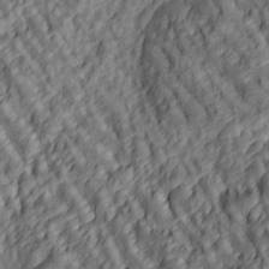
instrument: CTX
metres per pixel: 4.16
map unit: lAa
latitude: 5.1214
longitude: -116.5924
